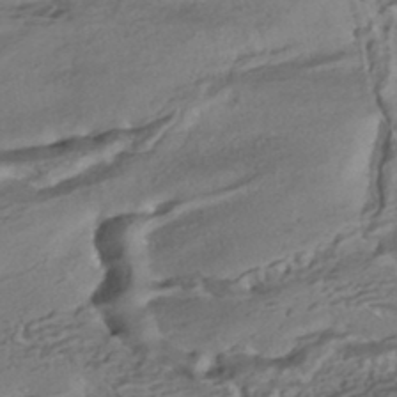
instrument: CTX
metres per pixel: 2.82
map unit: HNhu
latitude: -42.5006
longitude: 103.5777
